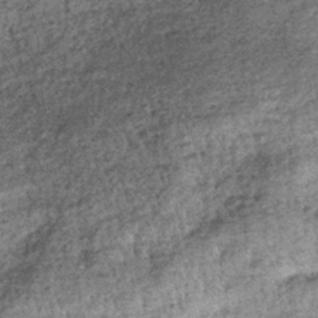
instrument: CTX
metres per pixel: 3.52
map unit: lHb
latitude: -39.0108
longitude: 67.8990
